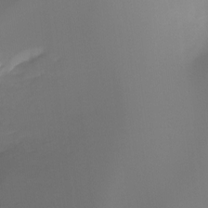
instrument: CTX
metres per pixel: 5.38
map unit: Ht
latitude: -16.4629
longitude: -45.5371
